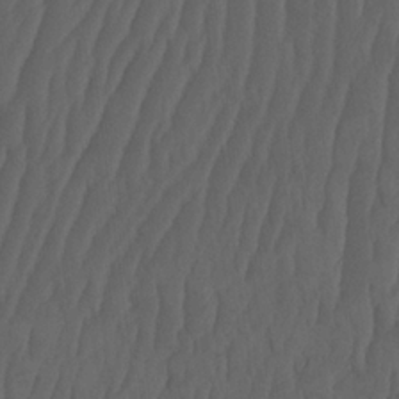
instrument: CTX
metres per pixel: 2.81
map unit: HNhu
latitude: -2.1038
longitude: 13.8422
